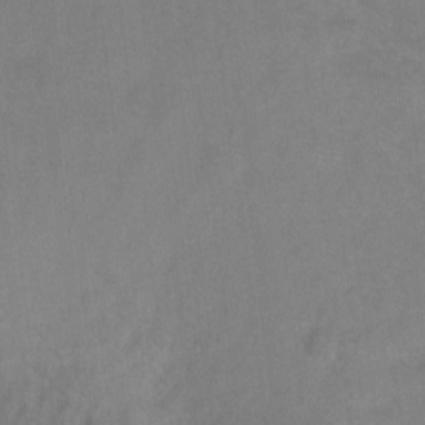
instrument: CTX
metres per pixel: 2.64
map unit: Ht
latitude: -5.5588
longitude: -35.8961
